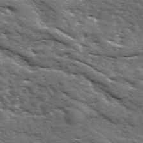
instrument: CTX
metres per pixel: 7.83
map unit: Ave
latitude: 18.0255
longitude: -132.2145
